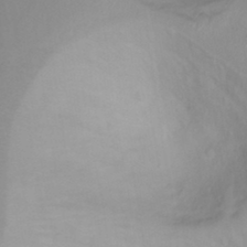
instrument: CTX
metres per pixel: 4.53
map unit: Ht
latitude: 6.3467
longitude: -29.7449
